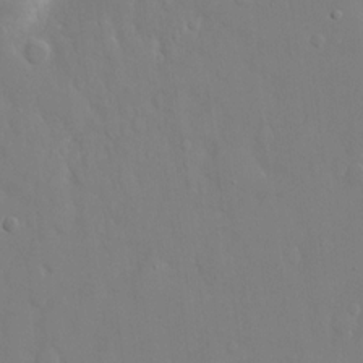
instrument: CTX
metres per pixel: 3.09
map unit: eHh
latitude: 14.7058
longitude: -71.4426
